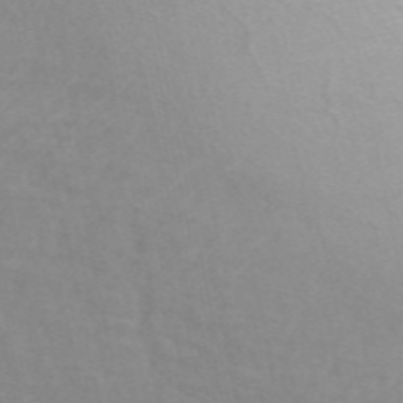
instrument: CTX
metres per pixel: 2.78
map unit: ANa
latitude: 49.2537
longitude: -72.9325
